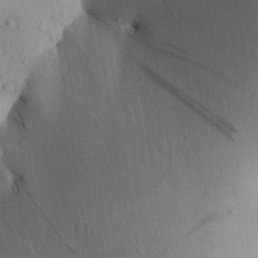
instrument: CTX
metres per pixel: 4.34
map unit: Aa
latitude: 27.6505
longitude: -148.1956
